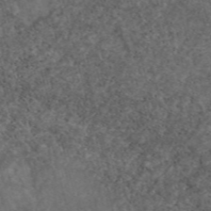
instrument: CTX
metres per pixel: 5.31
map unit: eAb
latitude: 47.3482
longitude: 117.7855
